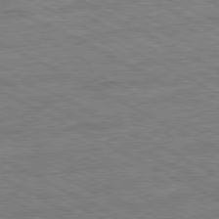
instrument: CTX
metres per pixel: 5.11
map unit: Ap
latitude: -80.8975
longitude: -76.5734
